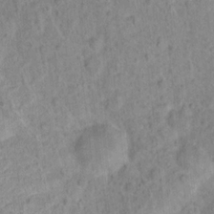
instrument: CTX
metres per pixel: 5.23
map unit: Hto
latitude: 14.3657
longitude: -38.9136
